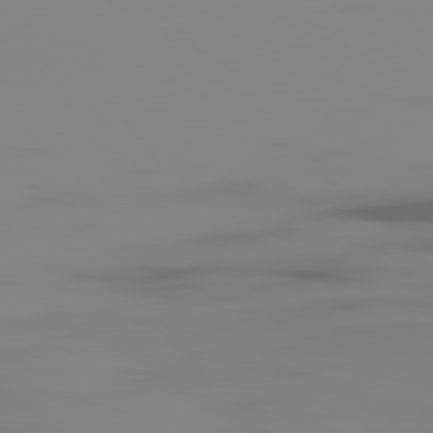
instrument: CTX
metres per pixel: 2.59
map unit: Ap
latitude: -80.3684
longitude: -59.1592
